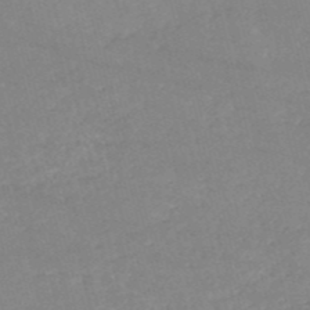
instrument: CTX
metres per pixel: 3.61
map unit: HNb
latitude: -53.5021
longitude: -36.4790
